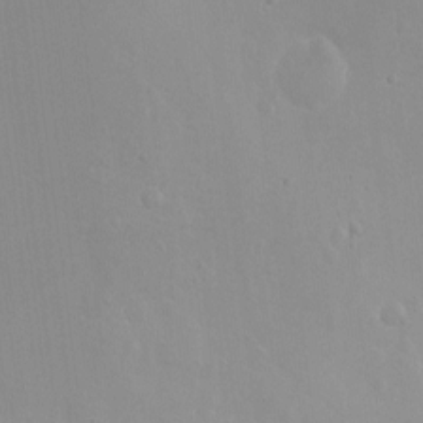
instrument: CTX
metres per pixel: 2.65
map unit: Hto
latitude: -11.6155
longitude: -38.1389
